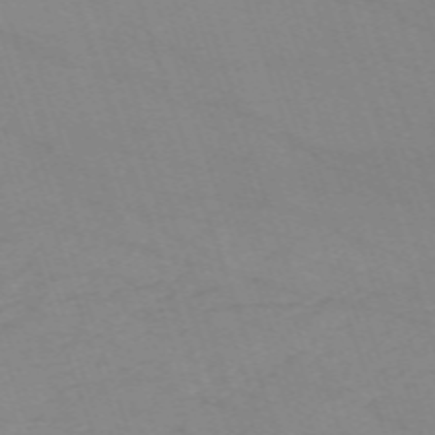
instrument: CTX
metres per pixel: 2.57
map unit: eHh
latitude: -64.3495
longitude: 52.6707
